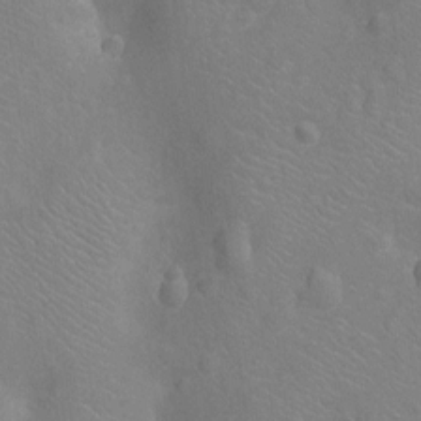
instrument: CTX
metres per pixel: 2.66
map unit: Nhu
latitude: -13.8611
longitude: -25.3481
